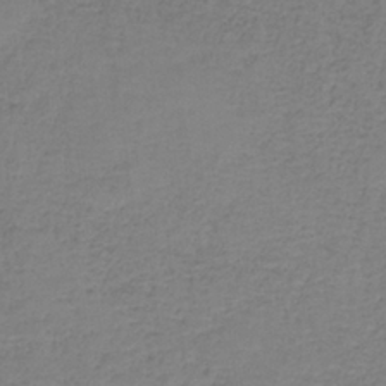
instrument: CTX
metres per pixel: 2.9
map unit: eAb
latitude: -36.7463
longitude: 53.1053
